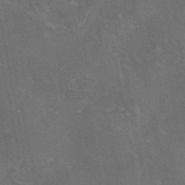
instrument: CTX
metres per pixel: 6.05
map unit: eAb
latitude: 46.0255
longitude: 108.4818
